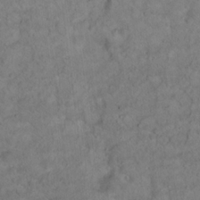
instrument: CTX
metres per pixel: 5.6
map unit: Hto
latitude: 15.5560
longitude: -37.1214
